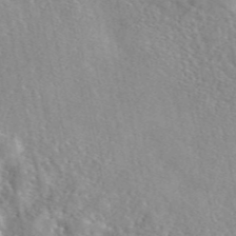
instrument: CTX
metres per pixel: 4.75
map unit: eAb
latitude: 45.9150
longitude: 111.8989
